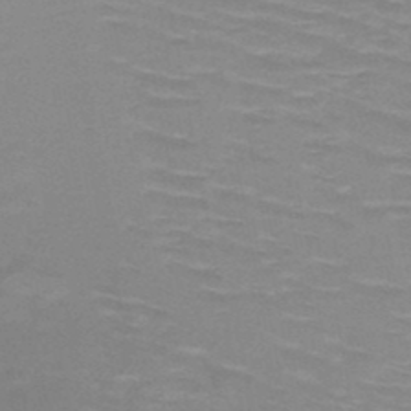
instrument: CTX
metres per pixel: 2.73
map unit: HNb
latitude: -47.9367
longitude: -46.4412
